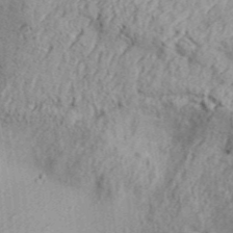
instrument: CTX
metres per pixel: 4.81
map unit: Aa
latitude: 30.4790
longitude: -137.0270
